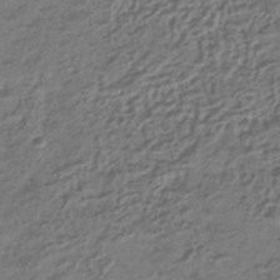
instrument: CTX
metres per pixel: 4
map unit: HNhu
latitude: -42.1038
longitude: 106.9353
